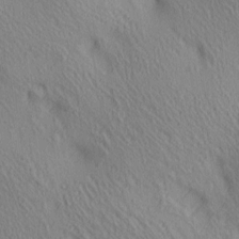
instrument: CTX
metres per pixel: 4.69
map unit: lAa
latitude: 4.6113
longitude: -117.1781
